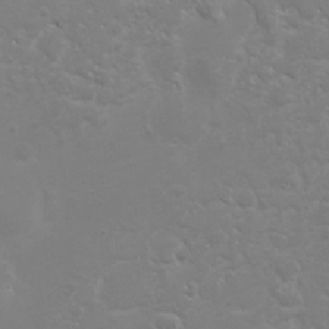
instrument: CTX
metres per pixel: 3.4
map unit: eHh
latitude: -3.7666
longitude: -74.7246
